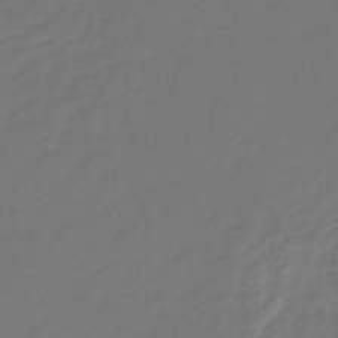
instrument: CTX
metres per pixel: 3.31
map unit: lHb
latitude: -43.5777
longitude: 77.5021
